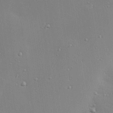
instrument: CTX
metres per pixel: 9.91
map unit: Hve
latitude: 25.8205
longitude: -90.4790
